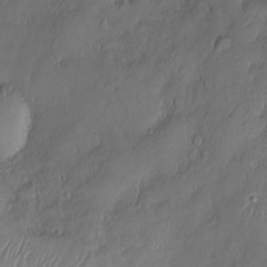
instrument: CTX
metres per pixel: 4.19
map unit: Nve
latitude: -9.8611
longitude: 173.2187
